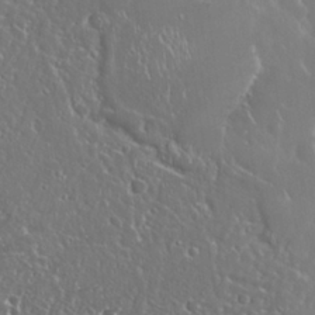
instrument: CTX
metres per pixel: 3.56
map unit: Nhu
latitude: 25.4048
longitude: -59.0081
